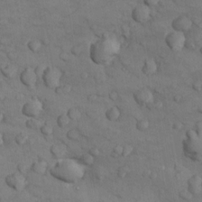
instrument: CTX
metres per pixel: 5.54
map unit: Nhu
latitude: 8.8191
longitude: -25.1781
